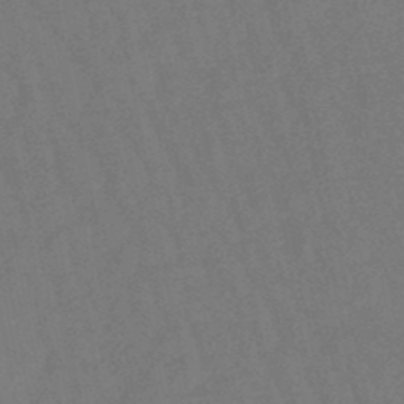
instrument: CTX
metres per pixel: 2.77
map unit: lHb
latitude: -47.3698
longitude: 80.3873
